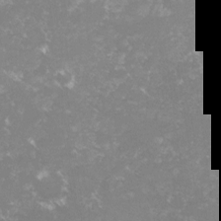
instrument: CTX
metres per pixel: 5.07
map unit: lHvf
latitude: -16.2740
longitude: -100.1956
